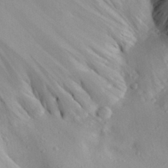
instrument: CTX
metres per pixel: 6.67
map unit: Aa
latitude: 29.8961
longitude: -134.2900
